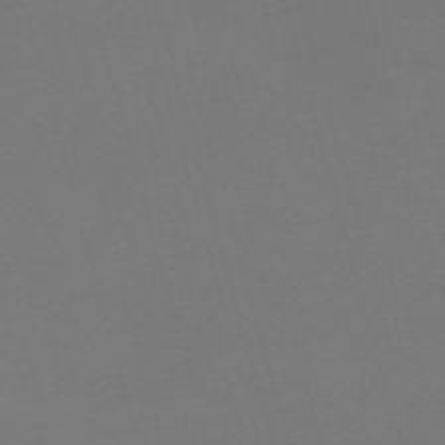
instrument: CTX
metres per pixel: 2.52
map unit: Nve
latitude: -59.5210
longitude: 60.6518
